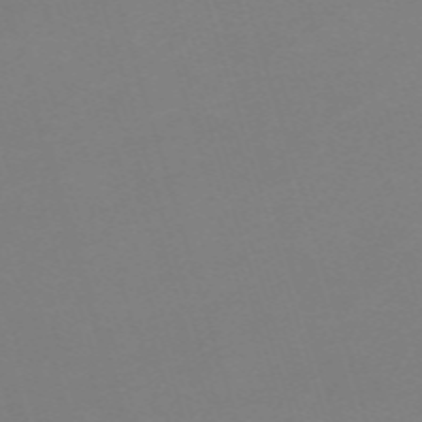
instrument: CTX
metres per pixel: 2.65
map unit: eHh
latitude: -62.1605
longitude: 48.8786
